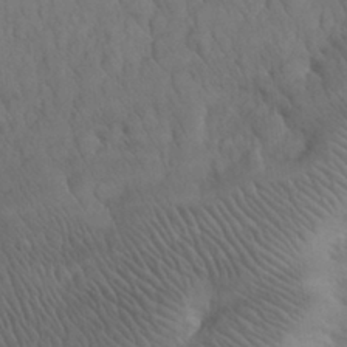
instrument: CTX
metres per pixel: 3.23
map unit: eHh
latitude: 31.2915
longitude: -67.8394
